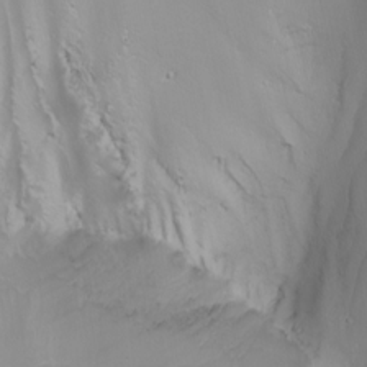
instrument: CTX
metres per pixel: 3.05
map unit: Nhu
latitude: -5.3509
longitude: -91.4237
